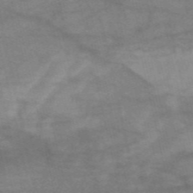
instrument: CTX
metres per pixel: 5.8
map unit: HNb
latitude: -54.5574
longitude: -44.8191
